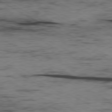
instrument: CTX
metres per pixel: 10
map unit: Ap
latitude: -80.5007
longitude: -93.3859
